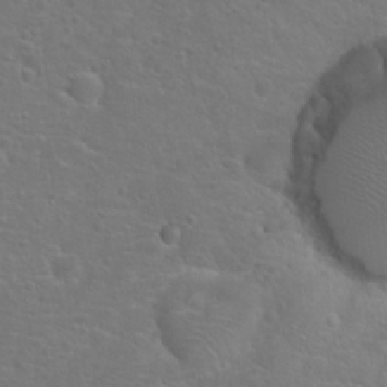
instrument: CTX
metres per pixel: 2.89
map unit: Hto
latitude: 17.7450
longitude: -41.9906
